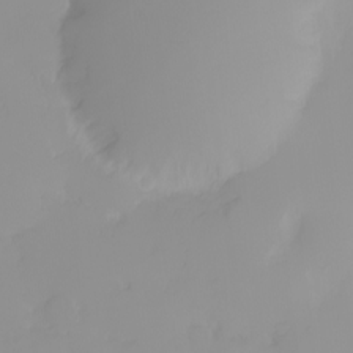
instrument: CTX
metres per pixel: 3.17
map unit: eHh
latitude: -0.5385
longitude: 19.7100
